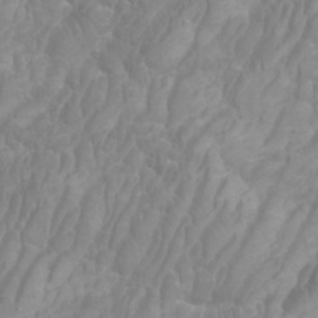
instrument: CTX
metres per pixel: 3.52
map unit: Htu
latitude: -5.8611
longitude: -76.2711
